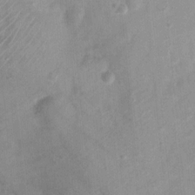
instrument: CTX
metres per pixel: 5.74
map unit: Nhu
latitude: 4.9514
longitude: -18.1577
